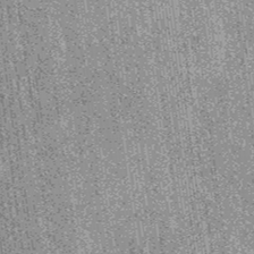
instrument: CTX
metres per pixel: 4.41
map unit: eAb
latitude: 37.5182
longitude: 107.8611
